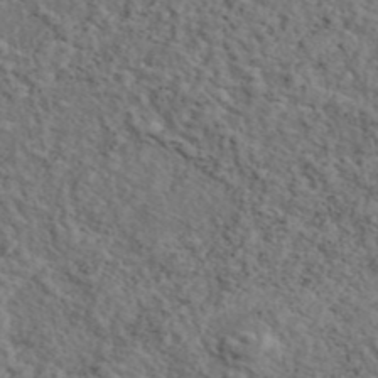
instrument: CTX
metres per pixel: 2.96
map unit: eAb
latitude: 43.5560
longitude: 112.7085
